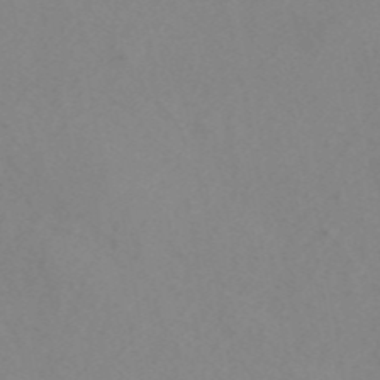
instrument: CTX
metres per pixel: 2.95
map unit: ANa
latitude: 43.4804
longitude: 26.9730
